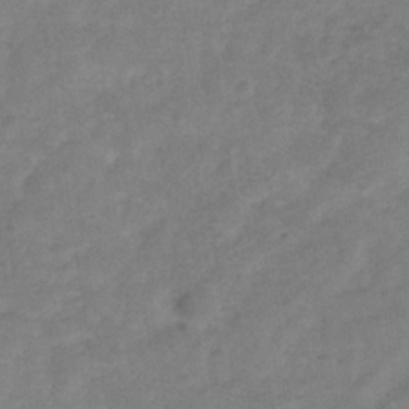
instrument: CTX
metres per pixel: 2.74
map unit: Hve
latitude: -32.2740
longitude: 89.5210
